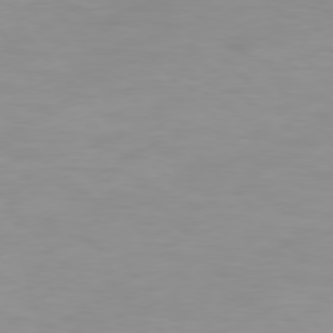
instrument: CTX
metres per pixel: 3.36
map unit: Hpe
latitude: 77.5749
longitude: -167.0836
